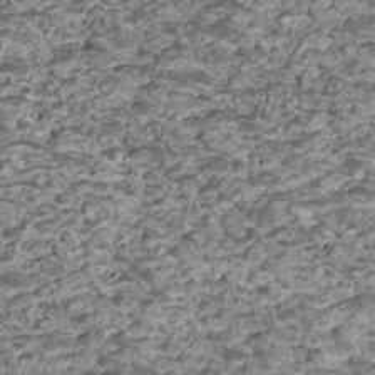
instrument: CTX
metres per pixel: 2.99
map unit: Htu
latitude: 2.7624
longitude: -20.9136
